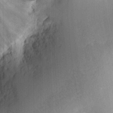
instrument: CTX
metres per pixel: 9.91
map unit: Ht
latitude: 7.4426
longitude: -75.9150
